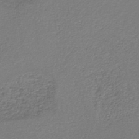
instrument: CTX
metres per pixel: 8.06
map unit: HNb
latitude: -38.4062
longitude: 51.2187
